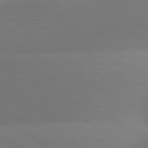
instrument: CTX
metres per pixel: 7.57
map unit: lApd
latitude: 81.0269
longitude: 129.6344
